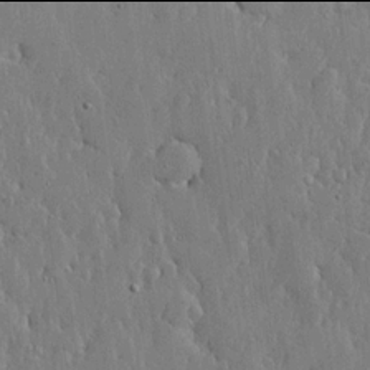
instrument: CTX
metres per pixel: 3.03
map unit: lHvf
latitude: 17.9906
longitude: -115.8016
